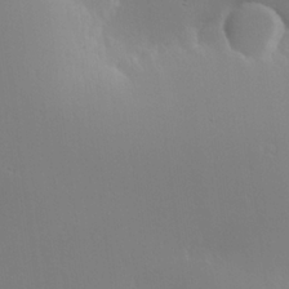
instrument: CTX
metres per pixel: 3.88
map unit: Hve
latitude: 22.9703
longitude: 145.6722
